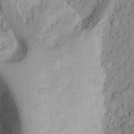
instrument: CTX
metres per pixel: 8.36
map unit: Ht
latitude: 12.5168
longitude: -74.1956
